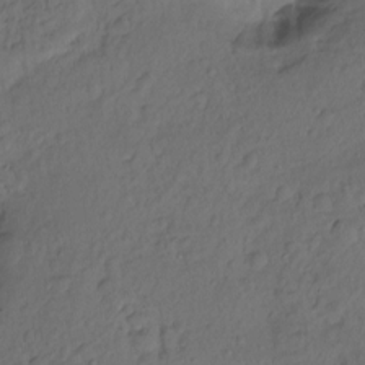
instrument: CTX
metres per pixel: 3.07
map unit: Hto
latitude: -7.8800
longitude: -46.6869
